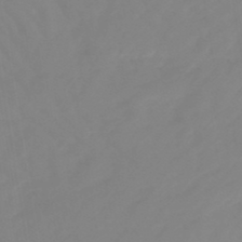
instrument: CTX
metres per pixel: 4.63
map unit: lHb
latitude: -48.1606
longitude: 74.0850
